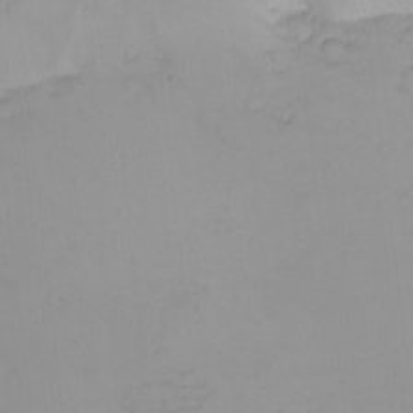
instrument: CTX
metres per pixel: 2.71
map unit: Nhu
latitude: -5.4076
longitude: -80.0444
